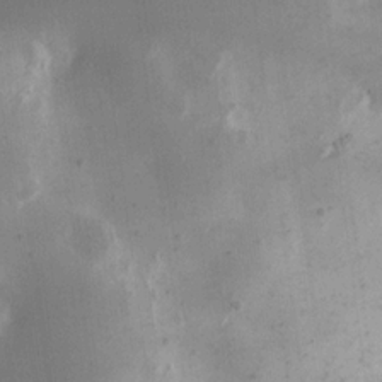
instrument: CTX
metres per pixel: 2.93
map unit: eHh
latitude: 18.2144
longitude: -70.4790
